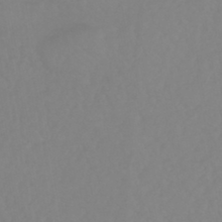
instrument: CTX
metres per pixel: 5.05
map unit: eHb
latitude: -44.1228
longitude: 81.3510
